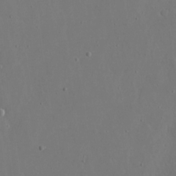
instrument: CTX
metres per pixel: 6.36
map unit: eHh
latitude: 16.9136
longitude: -69.9717
